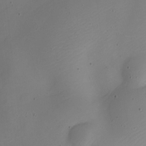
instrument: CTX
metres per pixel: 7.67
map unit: Nhe
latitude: -19.9367
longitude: 144.7841
